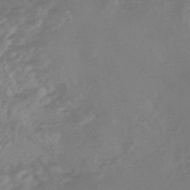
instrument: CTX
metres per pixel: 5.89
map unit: HNhu
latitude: -45.7289
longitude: 91.6344
